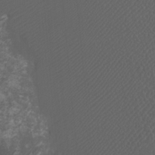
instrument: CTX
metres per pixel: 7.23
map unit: Htu
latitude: -11.2754
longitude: -73.2726
